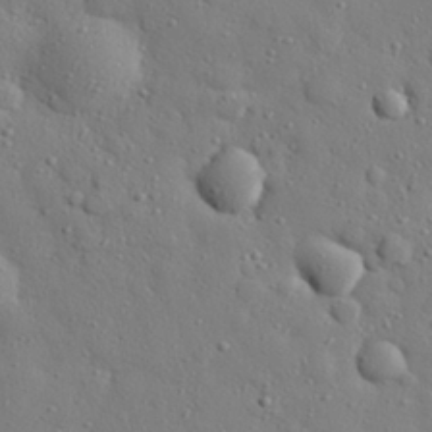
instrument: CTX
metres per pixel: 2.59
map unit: eHh
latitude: 27.4615
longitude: -78.4223
